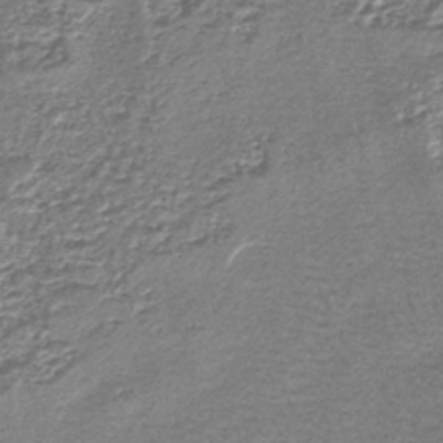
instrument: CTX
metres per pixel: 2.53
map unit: lHb
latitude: -43.5399
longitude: 78.7085
